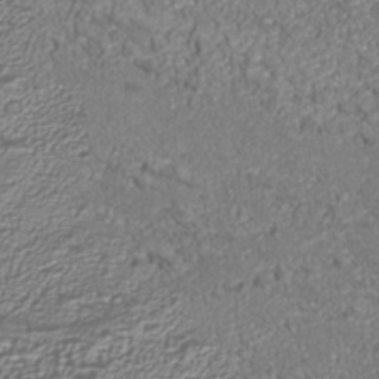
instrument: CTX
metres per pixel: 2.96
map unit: Nhu
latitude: -39.1053
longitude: -84.7246
